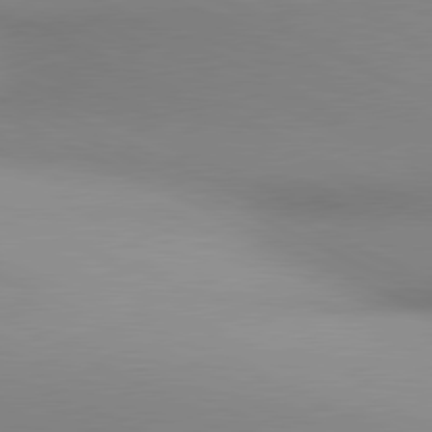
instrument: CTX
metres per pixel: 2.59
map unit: lApd
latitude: 80.8569
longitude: 143.5588
